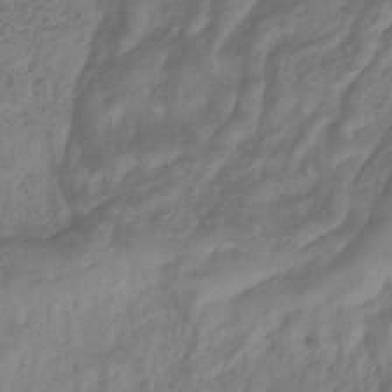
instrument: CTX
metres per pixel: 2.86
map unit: eHb
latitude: -29.7856
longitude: 71.0487
